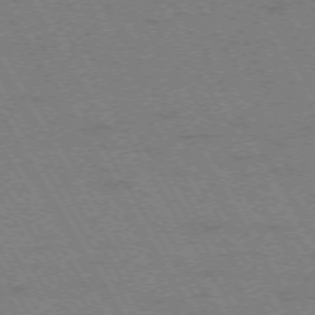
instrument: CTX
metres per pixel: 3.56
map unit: Hpe
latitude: -73.8422
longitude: 3.1431
